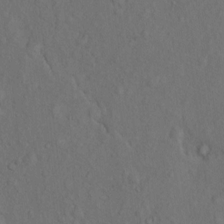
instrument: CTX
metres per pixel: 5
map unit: Nhu
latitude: 10.5168
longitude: -26.2712
